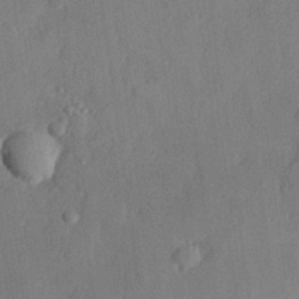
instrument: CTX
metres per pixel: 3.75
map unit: lHvf
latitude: 22.1956
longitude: 145.3321
